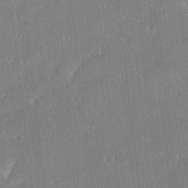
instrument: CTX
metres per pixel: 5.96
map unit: Ave
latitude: 18.3089
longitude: -137.5560
